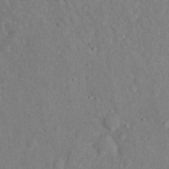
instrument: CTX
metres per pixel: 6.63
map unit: Nhu
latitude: 16.0633
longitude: -30.8569
